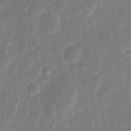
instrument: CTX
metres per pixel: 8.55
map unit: eHh
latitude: 12.2145
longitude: -70.3467
